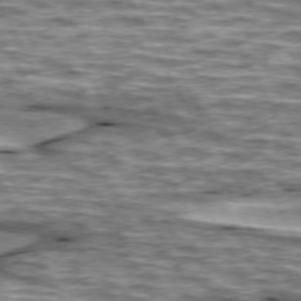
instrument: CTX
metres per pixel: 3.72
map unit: lApd
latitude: 74.4412
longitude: -55.2537
